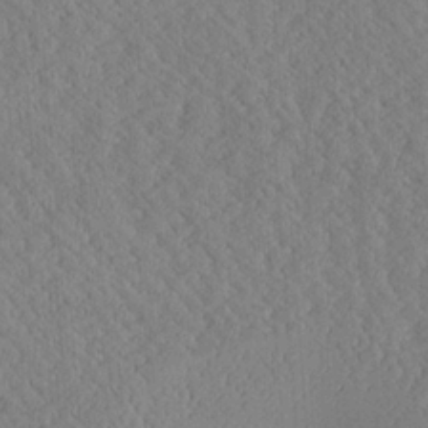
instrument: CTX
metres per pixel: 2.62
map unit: Aa
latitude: 24.3467
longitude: -133.9339
